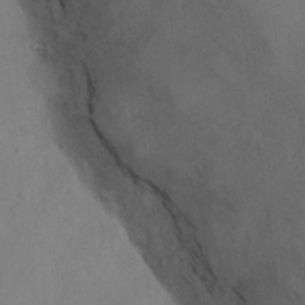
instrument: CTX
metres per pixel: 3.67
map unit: Ht
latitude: 13.2537
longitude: -41.4426
